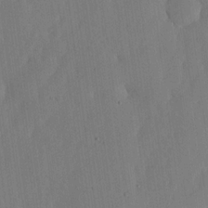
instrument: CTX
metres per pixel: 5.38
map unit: lHvf
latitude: 17.7261
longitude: -114.8002
